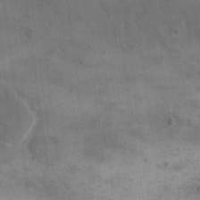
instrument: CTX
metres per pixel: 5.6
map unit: eHh
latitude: 19.4426
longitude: -65.6694
